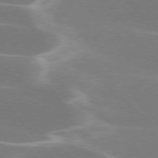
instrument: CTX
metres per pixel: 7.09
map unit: lApd
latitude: 75.9906
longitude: -62.7624
